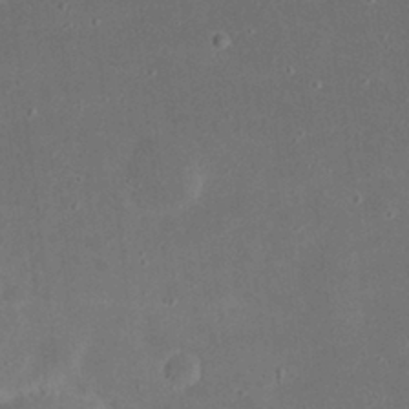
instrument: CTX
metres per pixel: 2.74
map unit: eHh
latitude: 23.5938
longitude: -70.0822
